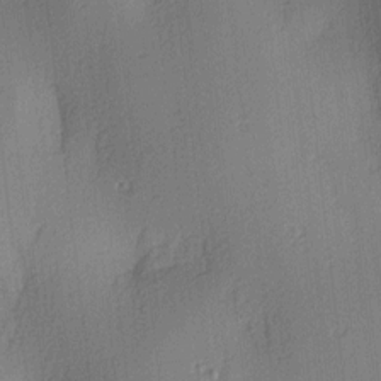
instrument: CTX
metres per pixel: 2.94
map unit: lAa
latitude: 3.7449
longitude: -111.5938
